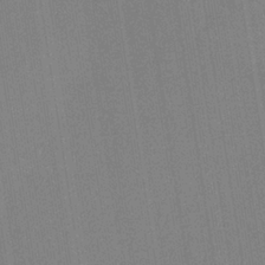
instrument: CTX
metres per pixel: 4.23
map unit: HNb
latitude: -34.8219
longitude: 54.8975
